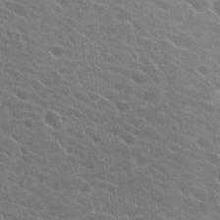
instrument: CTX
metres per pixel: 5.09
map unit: Hto
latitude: 23.8961
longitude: -40.8380
